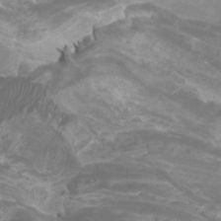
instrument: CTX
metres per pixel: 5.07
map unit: Htu
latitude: -6.5762
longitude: -75.8583
